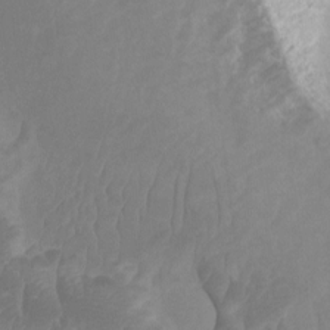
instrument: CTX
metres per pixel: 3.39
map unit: Ht
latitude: -1.6155
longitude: -18.0822
